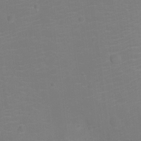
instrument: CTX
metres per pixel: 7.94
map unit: Ht
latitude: -10.3873
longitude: -24.0255
